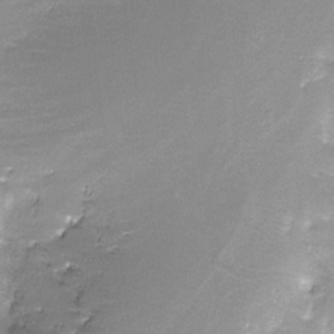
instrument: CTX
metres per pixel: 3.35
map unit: Nve
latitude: -24.4818
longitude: -109.2914
